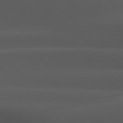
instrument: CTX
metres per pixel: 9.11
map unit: Hpe
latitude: 78.8002
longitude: -161.8394
